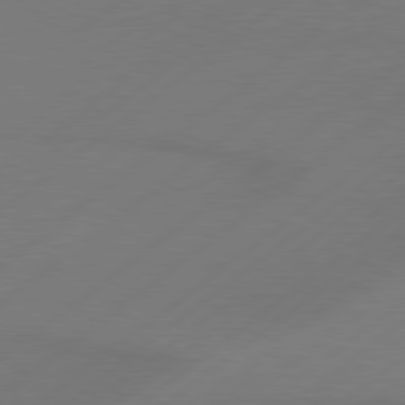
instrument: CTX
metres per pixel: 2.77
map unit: Hpe
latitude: 79.1403
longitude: -131.7828
